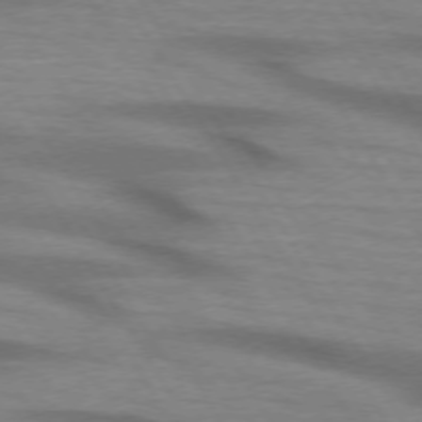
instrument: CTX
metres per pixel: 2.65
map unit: lApd
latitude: 72.9514
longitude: -58.1956
